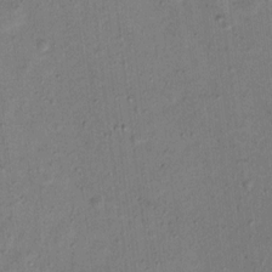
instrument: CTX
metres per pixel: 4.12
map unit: Nhu
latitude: 13.7261
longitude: -36.8569
